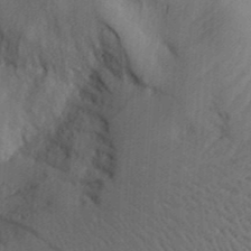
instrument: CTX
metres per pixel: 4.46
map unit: Aa
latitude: 28.6112
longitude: -138.5924
